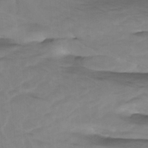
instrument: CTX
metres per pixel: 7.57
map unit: Htu
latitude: -5.3509
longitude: -76.7246
